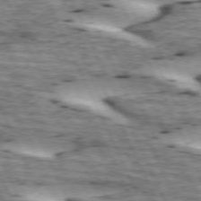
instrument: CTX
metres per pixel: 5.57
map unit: lApd
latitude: 72.9325
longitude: -54.5923
